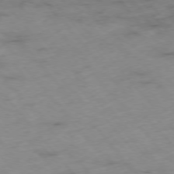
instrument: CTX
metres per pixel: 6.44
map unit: Hpe
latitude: -76.2928
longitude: -18.2522
